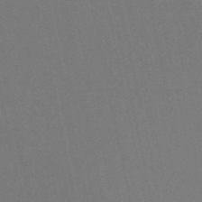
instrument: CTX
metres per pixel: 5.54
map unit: lHb
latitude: -49.7667
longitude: 70.5007
